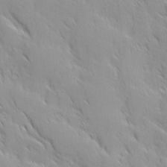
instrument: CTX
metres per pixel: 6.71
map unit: Ave
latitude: 9.7450
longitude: -103.5749
